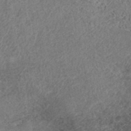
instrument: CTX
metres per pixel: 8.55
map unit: ANa
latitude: 42.4034
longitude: 27.6155
